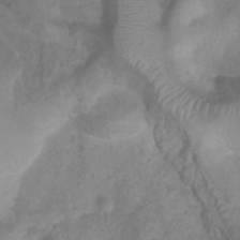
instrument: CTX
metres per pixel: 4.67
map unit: Htu
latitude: 3.1781
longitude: -21.5938
